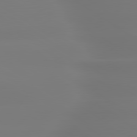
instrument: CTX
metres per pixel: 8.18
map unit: lApd
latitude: 79.9528
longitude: -136.7813
